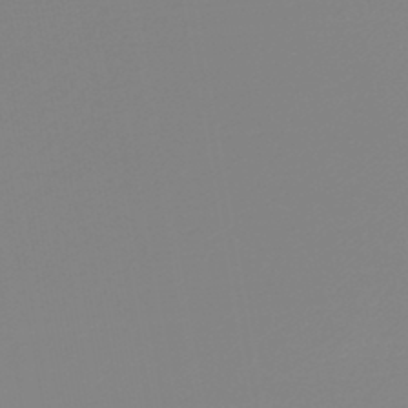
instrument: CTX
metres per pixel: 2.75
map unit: lHb
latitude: -45.9367
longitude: 64.8030
